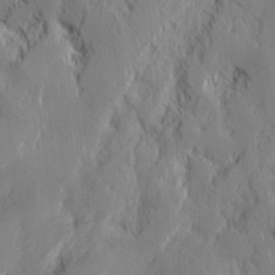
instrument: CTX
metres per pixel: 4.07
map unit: lAvf
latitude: 7.5182
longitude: 166.0661
